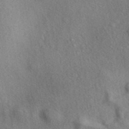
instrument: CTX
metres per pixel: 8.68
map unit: eAb
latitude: 39.1403
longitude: 112.5385
